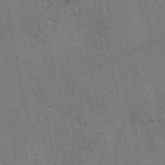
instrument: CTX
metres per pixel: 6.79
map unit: eAb
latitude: 50.6868
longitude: 109.8422
